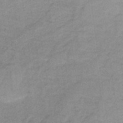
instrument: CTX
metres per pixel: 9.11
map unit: HNb
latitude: -33.0298
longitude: 62.2172
